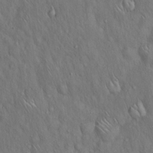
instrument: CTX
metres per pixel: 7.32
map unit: Hto
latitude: 15.5938
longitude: -58.3278
